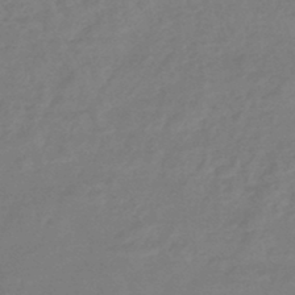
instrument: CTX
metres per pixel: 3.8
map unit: eHb
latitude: -46.2550
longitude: 84.1794
